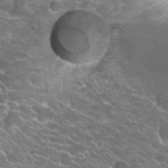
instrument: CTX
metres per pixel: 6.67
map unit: Hto
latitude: 23.0458
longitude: -37.7639
